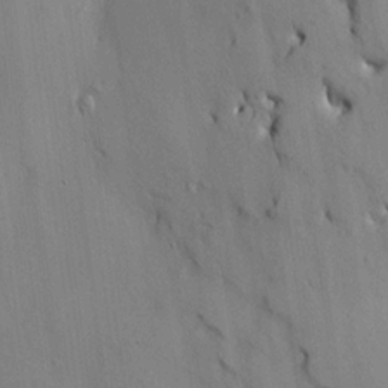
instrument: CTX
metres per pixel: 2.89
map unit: HNhu
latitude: 14.4790
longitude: 11.8422
